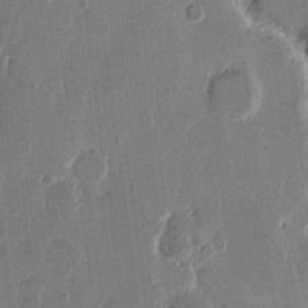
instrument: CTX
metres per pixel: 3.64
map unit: eHh
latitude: 13.0270
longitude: -68.6680
